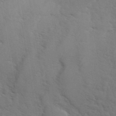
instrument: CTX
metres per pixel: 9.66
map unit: ANa
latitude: 42.1767
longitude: 54.7463
